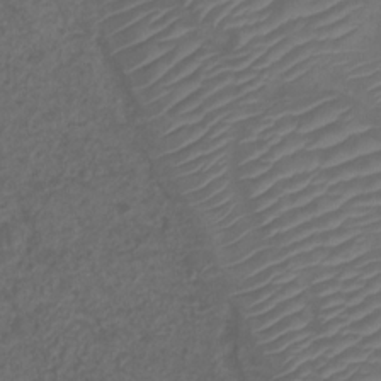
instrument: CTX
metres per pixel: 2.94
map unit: Ht
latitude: 1.6882
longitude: -34.6490
